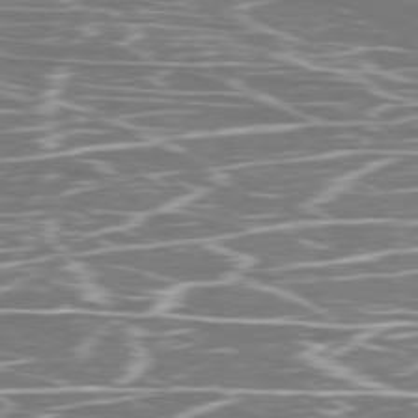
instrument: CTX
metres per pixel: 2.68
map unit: Ap
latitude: -79.6344
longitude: -71.7261
